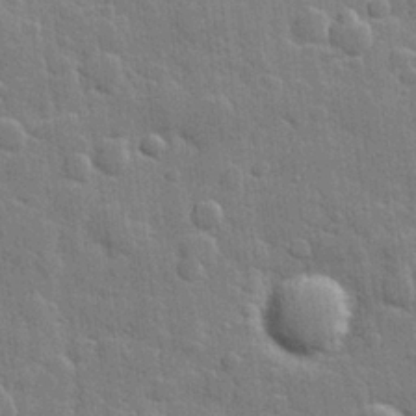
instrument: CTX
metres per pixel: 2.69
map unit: Hve
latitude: 25.0458
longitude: 149.6722
